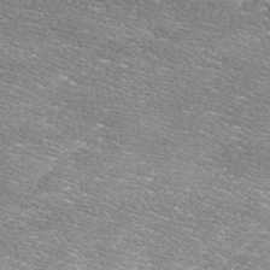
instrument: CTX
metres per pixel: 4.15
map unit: Ave
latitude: 17.0270
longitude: -136.6113
